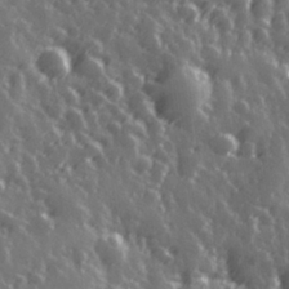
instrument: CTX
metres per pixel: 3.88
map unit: Hve
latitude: 27.9528
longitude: 146.8219
